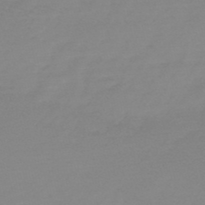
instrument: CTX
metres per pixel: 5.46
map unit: HNb
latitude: -49.6722
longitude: -38.3467
